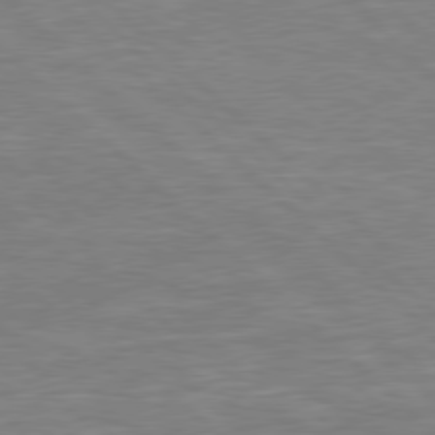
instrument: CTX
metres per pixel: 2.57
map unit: Hpe
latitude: 78.1767
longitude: -124.3089
